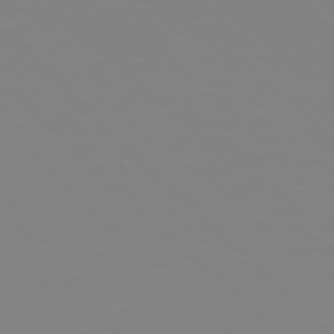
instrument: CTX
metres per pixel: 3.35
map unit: Hpe
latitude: 77.8772
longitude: -164.3278
